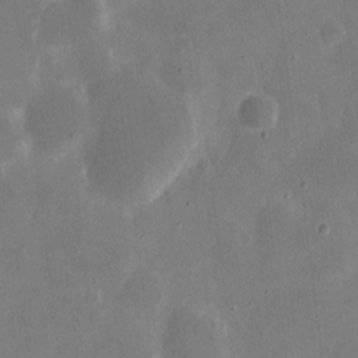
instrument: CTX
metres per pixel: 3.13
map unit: eHh
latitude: 9.4049
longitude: -69.0459
